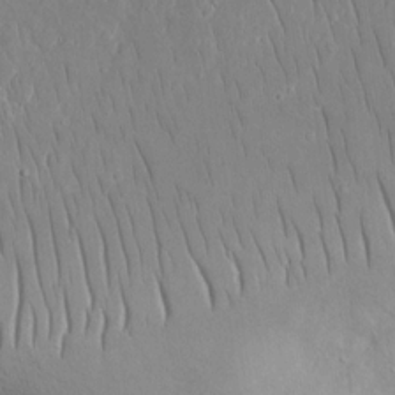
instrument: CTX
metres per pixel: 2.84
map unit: eHh
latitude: 15.2348
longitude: -70.7246
